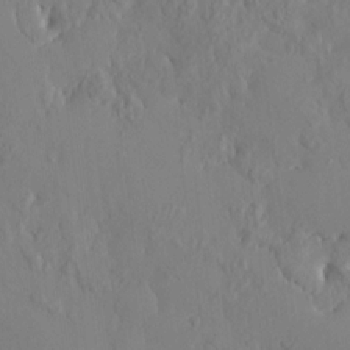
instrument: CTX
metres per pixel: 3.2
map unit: HNhu
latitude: 6.0444
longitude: 0.6519
